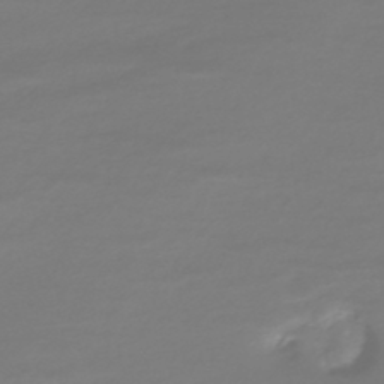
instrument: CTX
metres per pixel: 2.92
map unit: HNhu
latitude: -44.8597
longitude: 98.8975
